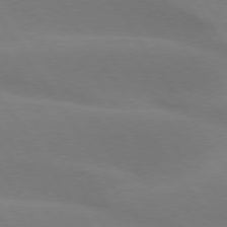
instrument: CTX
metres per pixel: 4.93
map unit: lApd
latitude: 75.1970
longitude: -66.6490
